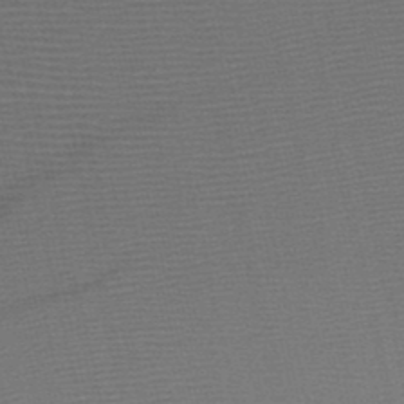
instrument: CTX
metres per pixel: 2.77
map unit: HNb
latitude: -47.3698
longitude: -41.1403
